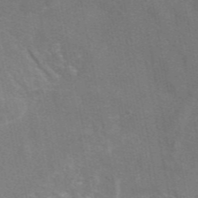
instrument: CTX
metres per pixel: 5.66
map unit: eAb
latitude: 47.1970
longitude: 116.7652
